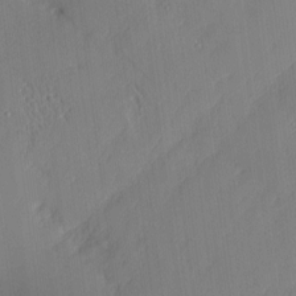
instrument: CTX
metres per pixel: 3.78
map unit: Nhu
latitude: 2.1955
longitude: -75.9150
